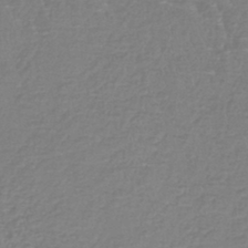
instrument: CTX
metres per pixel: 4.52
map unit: lHb
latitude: -41.2943
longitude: 65.4833
